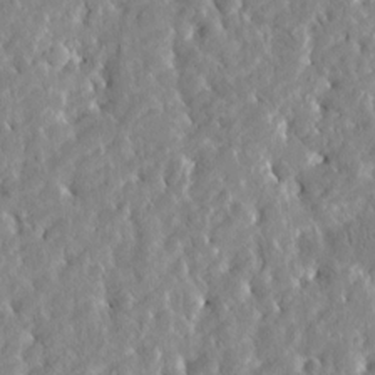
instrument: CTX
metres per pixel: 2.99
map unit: Htu
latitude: -4.8597
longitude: 173.2754
